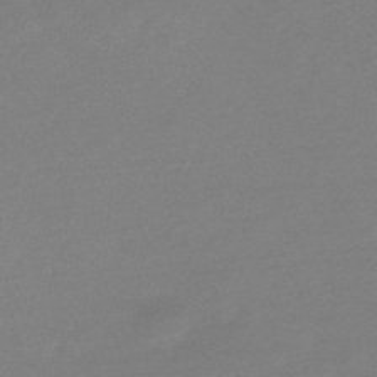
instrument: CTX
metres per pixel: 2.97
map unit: eHb
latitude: -48.6897
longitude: 86.1984
